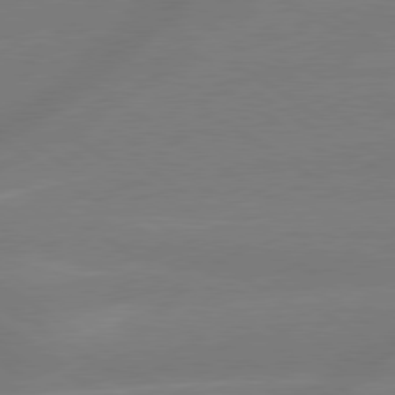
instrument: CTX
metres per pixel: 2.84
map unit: lApd
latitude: 79.3860
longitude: -142.8758
